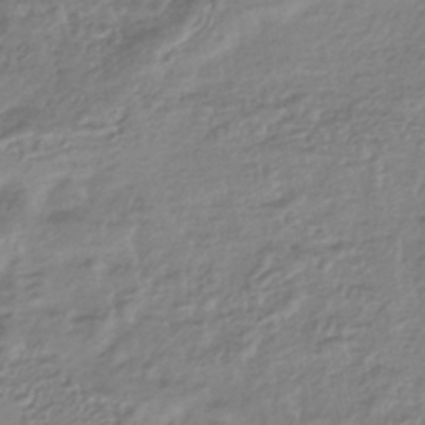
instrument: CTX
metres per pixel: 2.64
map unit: HNhu
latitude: -44.2740
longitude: 97.0109
